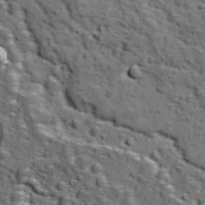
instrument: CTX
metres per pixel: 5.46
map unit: Ave
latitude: 11.6505
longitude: -105.2348
